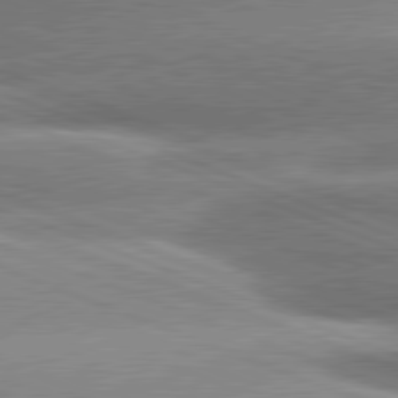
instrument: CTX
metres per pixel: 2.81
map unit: lApd
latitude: 80.8758
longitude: -157.8772
